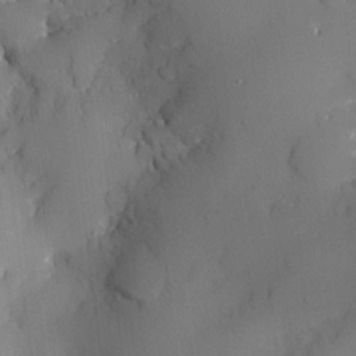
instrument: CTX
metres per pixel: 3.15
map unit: Nve
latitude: -7.3320
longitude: 175.6721
